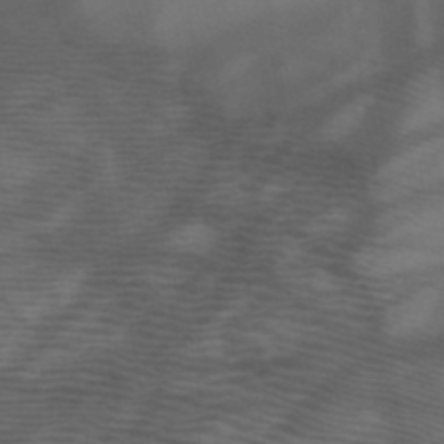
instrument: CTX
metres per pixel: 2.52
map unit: HNb
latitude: -50.8597
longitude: -44.8191
